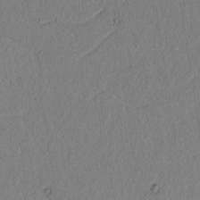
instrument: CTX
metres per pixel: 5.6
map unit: lAvf
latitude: 6.9703
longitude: 164.9542
